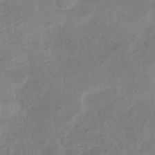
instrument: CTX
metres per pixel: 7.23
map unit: HNb
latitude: -33.0676
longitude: 59.6343
